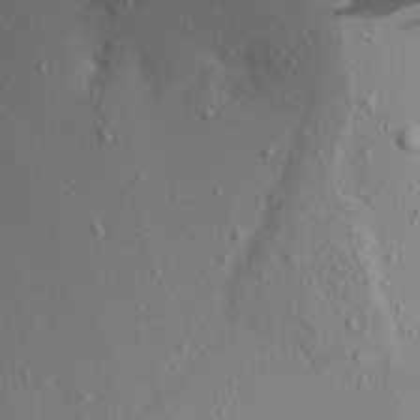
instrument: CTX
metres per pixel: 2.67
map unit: Aa
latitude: 13.8017
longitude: -142.2712
